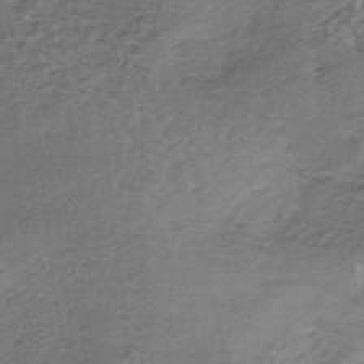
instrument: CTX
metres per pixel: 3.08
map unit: lHb
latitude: -37.2187
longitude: 60.6141
